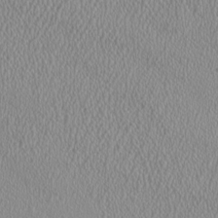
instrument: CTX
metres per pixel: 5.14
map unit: HNhu
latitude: 0.2144
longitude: -0.1577
